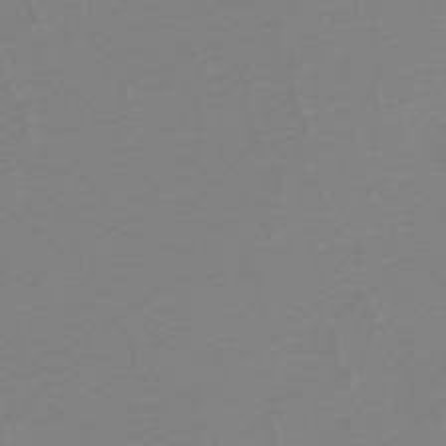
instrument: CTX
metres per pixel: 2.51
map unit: HNb
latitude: -45.4265
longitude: 54.6519
